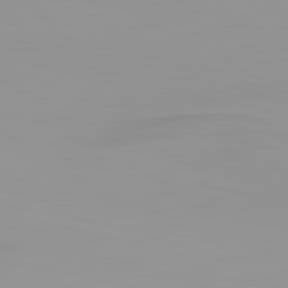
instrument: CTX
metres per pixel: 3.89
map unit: lApd
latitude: 83.3103
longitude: -135.3292
